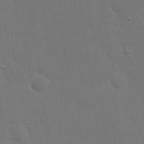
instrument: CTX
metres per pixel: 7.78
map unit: eHh
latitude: 19.8016
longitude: -66.9702
